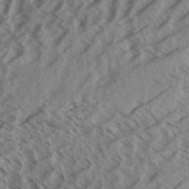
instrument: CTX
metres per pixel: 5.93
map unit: Aa
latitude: 33.5371
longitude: -139.5560
